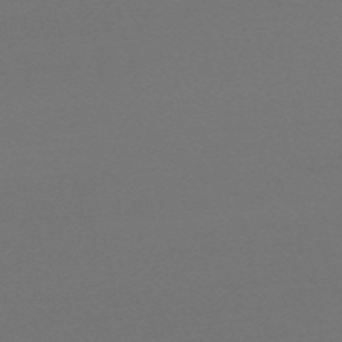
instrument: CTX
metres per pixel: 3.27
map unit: HNb
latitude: -54.8408
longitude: -40.8002
